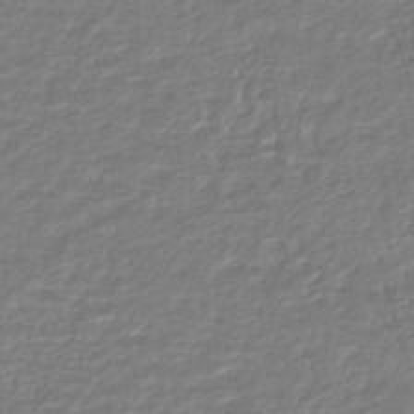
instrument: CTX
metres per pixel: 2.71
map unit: HNhu
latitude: -46.5007
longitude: 96.7274
